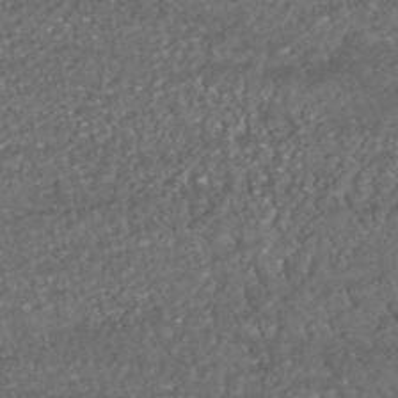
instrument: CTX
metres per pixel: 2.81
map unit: HNhu
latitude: -46.2550
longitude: 104.8219
